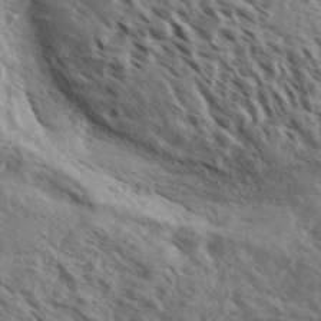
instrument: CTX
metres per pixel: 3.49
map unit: eHh
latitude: 36.3467
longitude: -138.9136
